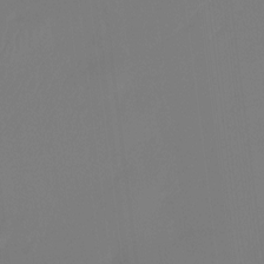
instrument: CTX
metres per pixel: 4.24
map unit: Htu
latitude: -14.6897
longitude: -48.3278
